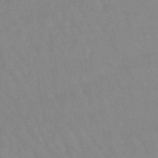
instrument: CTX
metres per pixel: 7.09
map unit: lHb
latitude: -48.2551
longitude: 75.6344
